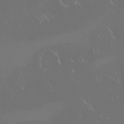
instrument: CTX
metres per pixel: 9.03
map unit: eHh
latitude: -2.5006
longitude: 20.2739
